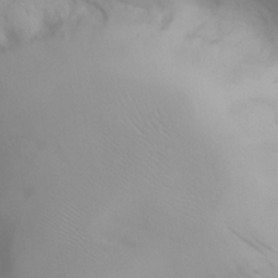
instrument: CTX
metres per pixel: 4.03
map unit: eHh
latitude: 25.9906
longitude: -64.6490
